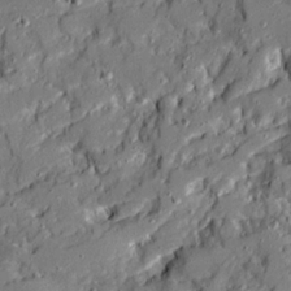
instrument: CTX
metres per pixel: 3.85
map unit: Ave
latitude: 20.0444
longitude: -128.9702
